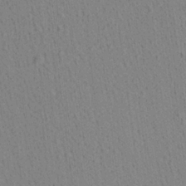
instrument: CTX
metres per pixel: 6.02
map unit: Aa
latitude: 21.8017
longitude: -139.1781
